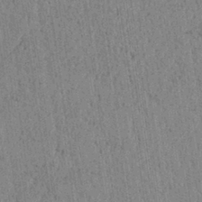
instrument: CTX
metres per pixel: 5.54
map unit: lAvf
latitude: 5.9150
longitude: 164.7841
